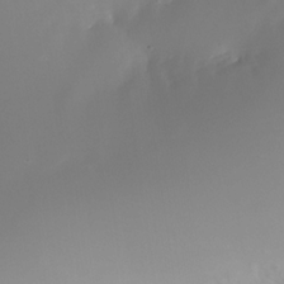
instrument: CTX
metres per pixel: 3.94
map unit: Nhe
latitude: -34.5196
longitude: -144.9514
